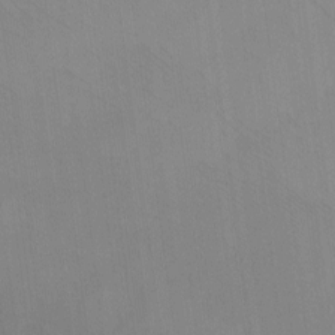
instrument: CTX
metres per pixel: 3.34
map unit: eHh
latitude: -8.7463
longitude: -68.4601
